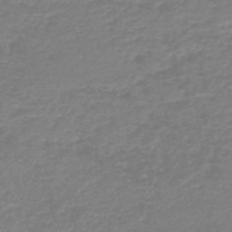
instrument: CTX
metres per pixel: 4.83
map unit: HNb
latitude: -46.6329
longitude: 52.4629
